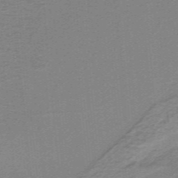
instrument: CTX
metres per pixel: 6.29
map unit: lHb
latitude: -40.4251
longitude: 54.2362
